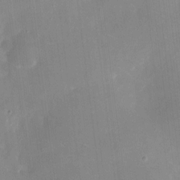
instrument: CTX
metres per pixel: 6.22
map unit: eHh
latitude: 4.4412
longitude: -68.4979
